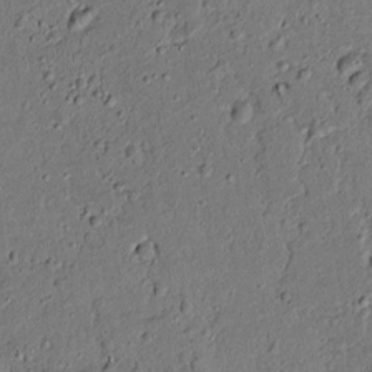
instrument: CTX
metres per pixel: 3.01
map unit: lAvf
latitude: 5.1403
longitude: 168.3873
